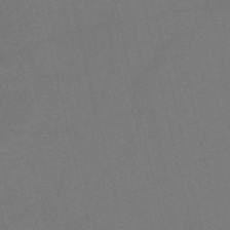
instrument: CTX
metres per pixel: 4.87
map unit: HNb
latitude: -54.3117
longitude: -49.9717
